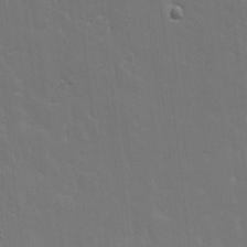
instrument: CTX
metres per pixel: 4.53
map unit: lHvf
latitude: 18.1389
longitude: -117.7261
